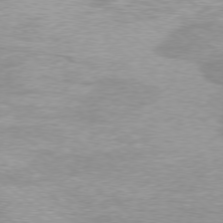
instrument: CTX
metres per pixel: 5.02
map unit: Ap
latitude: -79.2187
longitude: -82.3278
